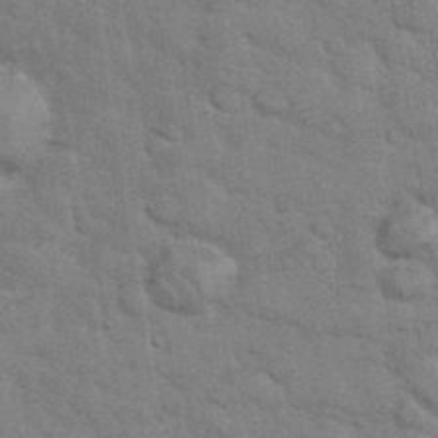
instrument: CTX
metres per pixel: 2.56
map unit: eHh
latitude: 37.0837
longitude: -65.8394
